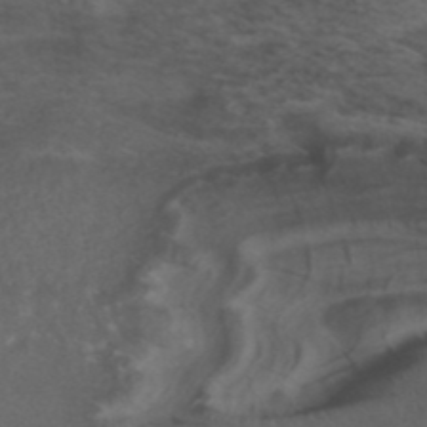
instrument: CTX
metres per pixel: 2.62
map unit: ANa
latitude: 40.0444
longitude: 28.7463
